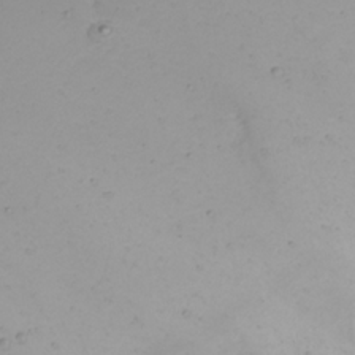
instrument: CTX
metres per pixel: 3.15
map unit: Nhu
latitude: 22.2900
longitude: -63.4994
